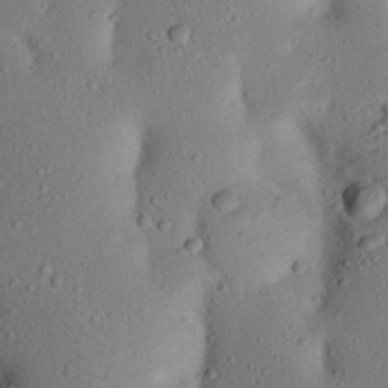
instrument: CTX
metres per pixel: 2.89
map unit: Nhu
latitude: 22.9892
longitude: -72.9703
